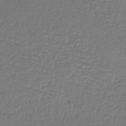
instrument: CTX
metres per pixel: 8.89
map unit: lHb
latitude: -43.7855
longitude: 69.8233
